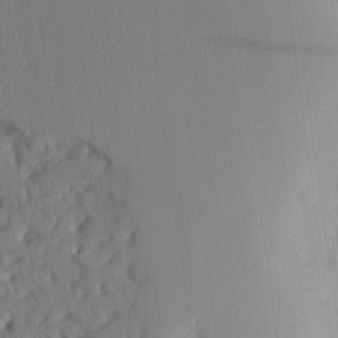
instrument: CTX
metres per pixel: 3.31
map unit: Aa
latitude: 23.5371
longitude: -131.6505
